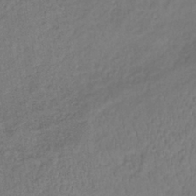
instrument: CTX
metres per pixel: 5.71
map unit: lHb
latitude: -39.5777
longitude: 73.0108
